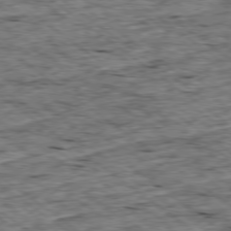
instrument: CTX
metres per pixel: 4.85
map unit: Ap
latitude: -78.9352
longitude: -87.8772
